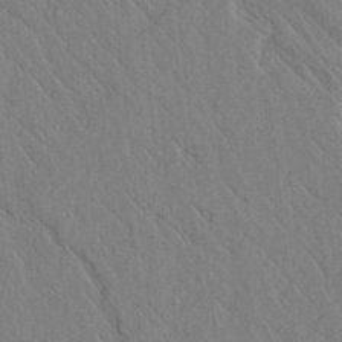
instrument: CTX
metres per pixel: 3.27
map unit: lAvf
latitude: 6.5735
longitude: 160.1417
